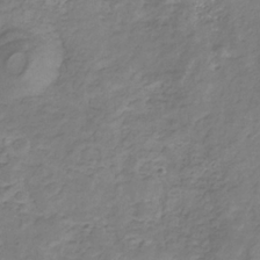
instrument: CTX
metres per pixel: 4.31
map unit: eHb
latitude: -30.8408
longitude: 67.3132
